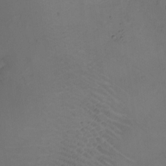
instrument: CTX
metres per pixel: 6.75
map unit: HNhu
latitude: 8.0444
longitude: 8.6518
